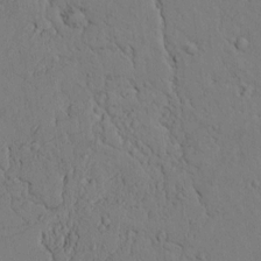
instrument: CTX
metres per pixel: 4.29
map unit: lAvf
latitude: 4.9703
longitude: 159.8044
